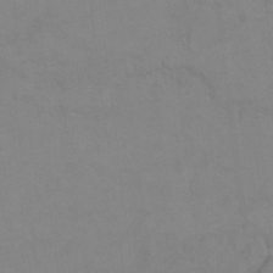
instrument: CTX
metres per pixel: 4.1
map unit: Hto
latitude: 7.4804
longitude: -35.8016
